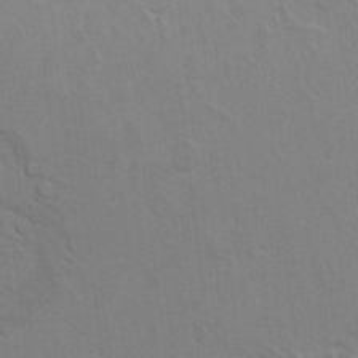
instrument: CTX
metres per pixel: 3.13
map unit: Hto
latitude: 9.2726
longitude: -35.3859
